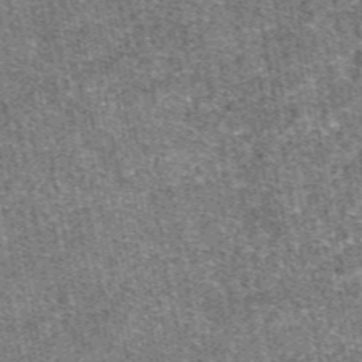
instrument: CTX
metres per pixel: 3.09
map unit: eAb
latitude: 48.4034
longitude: 107.1620
